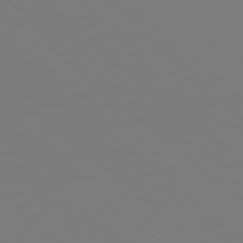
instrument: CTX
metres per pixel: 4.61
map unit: Hpe
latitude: 78.7435
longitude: -173.8205
